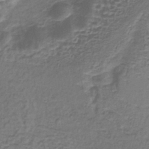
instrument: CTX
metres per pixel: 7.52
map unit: lHb
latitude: -37.4643
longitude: 61.2943
